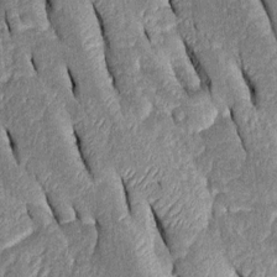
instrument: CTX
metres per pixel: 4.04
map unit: Htu
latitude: -0.6897
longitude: 150.0472
